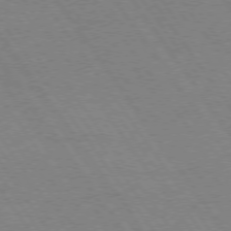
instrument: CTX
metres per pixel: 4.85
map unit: Hpe
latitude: 73.9906
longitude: -141.0647
